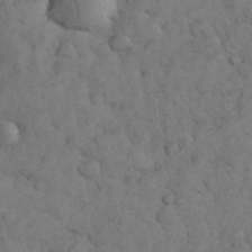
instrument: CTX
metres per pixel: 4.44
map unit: eHh
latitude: 33.3671
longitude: -67.2537
